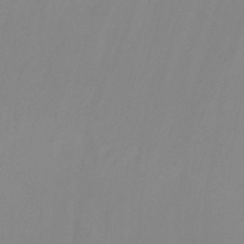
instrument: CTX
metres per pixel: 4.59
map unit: Nhu
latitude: -13.8800
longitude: -56.0633
